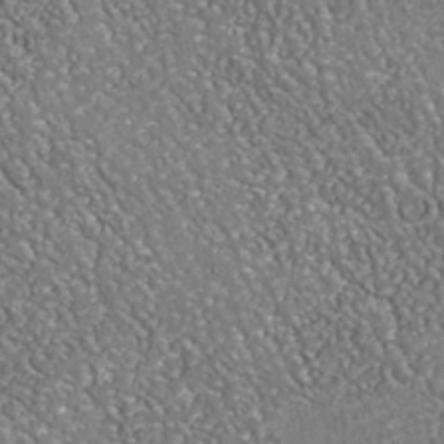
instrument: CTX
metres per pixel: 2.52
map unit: Nhu
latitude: -38.1606
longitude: -80.2900
